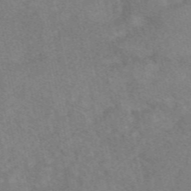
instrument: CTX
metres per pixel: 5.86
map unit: eAb
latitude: 48.9514
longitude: 121.0297
